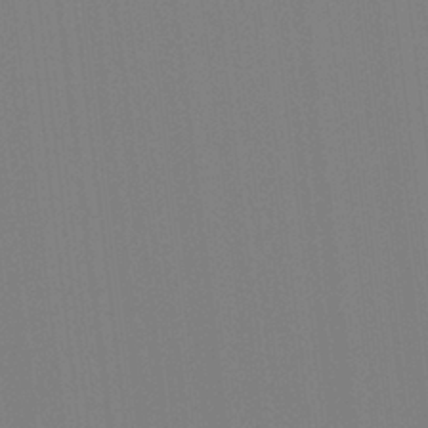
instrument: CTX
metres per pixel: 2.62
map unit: Hto
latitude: -8.2739
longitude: -48.1767
